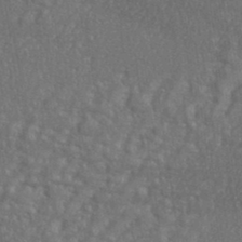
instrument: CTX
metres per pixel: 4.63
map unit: eHh
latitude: 35.8016
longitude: -133.6127
